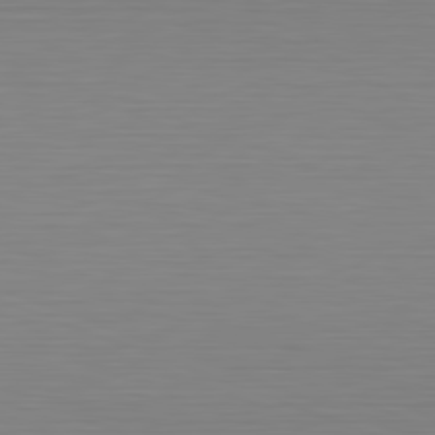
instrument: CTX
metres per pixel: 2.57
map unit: Hpe
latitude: -82.3495
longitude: 6.8786
